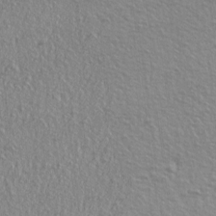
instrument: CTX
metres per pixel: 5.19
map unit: lAa
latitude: 4.3089
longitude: -113.1403
